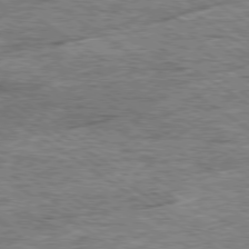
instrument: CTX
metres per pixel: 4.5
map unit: Ap
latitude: -79.7855
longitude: -79.0270
